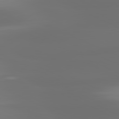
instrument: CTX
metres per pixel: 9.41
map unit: lApd
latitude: 81.3293
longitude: -137.2348
